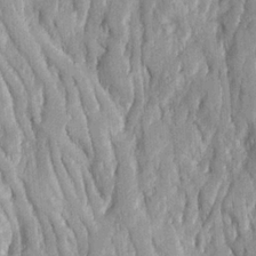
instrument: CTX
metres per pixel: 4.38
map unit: Ave
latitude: 23.0458
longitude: -133.7828
